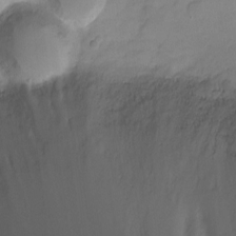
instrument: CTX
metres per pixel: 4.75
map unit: Ht
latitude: -9.4454
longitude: -28.7813
